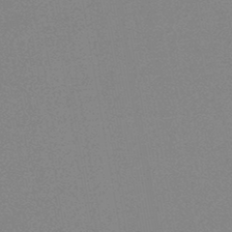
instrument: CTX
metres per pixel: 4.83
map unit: HNb
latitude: -45.3510
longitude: -40.3845
